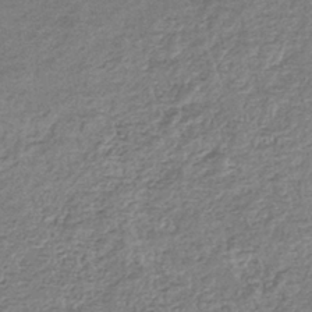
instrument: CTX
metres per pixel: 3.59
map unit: eHb
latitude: -36.5573
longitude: 80.3873
